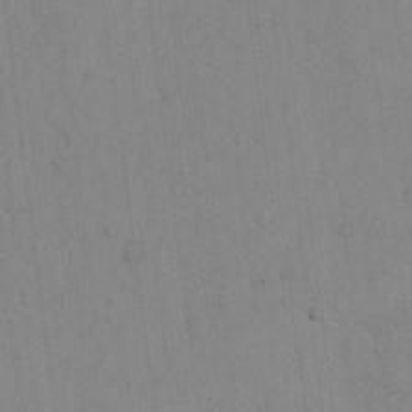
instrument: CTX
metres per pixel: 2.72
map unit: Htu
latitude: -3.8611
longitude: 170.2740
